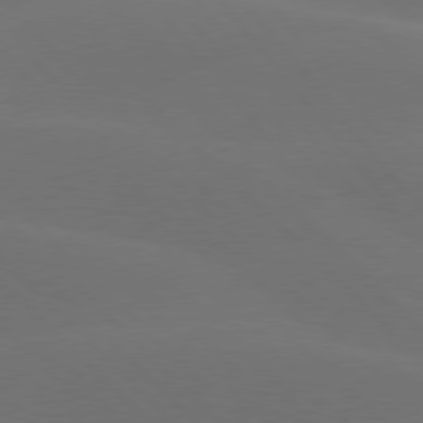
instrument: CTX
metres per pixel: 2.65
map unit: lApd
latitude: 77.8016
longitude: -52.8380
